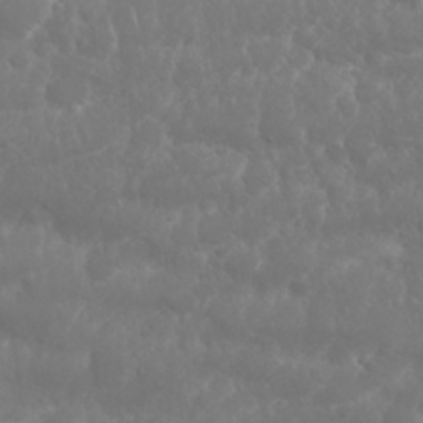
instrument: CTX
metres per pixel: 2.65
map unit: Nhu
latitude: 25.7071
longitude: -61.4993
